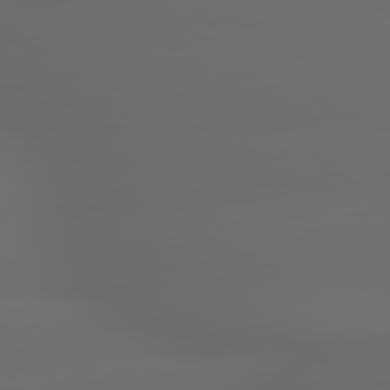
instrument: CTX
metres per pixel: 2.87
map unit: lApd
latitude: 79.1781
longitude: -163.6127
